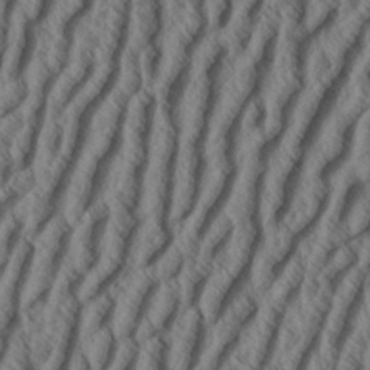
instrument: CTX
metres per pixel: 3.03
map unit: Aa
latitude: 33.8961
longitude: -139.2159
